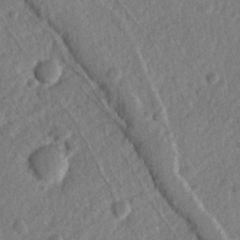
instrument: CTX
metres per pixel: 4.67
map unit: lHvf
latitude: 23.8016
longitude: 144.2173
